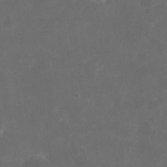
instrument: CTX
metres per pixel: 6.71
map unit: eHh
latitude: 19.7071
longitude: -65.1592
